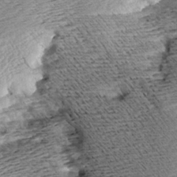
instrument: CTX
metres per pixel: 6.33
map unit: Aa
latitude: 8.4601
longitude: -140.5356
